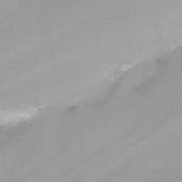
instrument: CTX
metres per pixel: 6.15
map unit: Nhu
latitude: -13.4832
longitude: -57.1970
